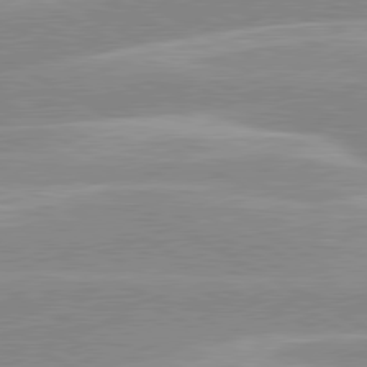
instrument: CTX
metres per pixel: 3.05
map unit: lApd
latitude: 80.3845
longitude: -124.1388
